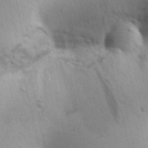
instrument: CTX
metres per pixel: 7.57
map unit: Aa
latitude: 29.2726
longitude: -146.5924
